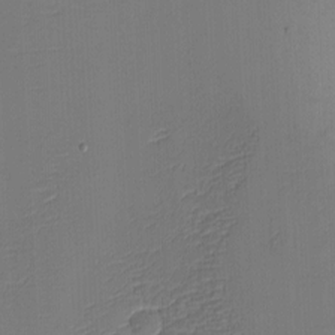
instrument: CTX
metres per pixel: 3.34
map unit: eHh
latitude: -3.8422
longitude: -79.8017
